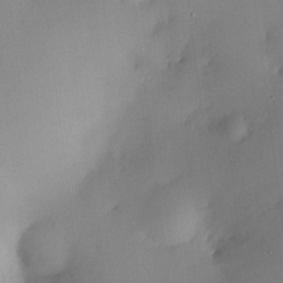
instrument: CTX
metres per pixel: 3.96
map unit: HNhu
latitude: 6.2334
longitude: 8.7841
